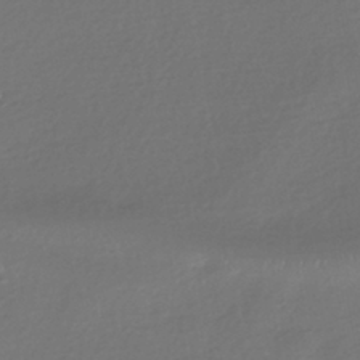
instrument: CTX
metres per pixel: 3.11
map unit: HNhu
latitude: -42.3684
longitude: 95.0297
